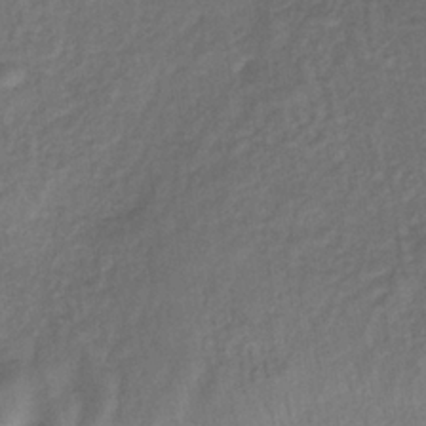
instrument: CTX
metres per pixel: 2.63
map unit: lHb
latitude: -34.0661
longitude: 65.2187
